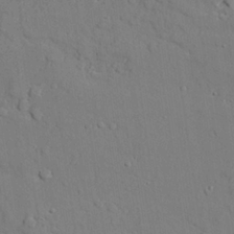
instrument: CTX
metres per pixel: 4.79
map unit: lAvf
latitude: 27.1214
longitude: -109.1781
